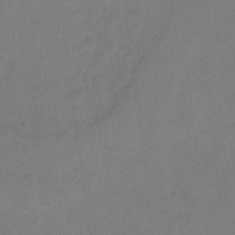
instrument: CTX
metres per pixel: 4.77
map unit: Hto
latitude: -5.1809
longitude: -35.8961
